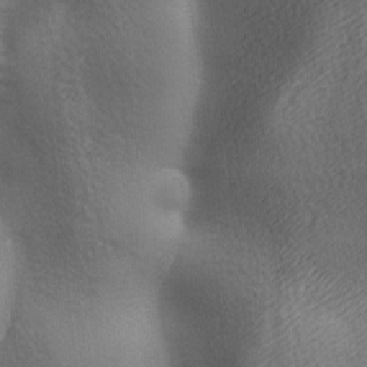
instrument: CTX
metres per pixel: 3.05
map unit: lAa
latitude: -6.2739
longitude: -121.3860
